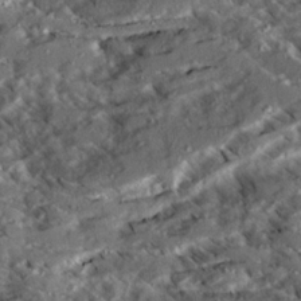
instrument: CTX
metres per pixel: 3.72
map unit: Ave
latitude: 20.9892
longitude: -129.8016
